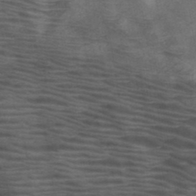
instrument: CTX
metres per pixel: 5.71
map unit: HNb
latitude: -46.3873
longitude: -45.3292
